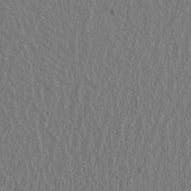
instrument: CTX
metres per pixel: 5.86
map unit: Htu
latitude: -2.2361
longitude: 167.7478
